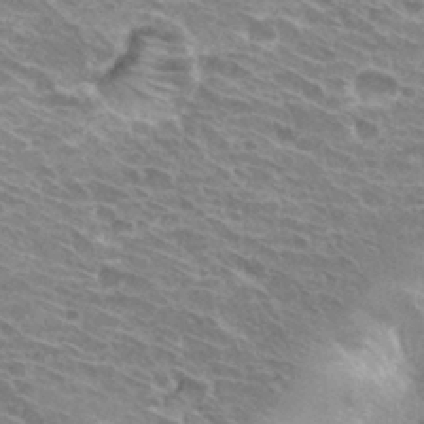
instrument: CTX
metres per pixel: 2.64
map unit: Hto
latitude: 31.3104
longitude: -42.3656
